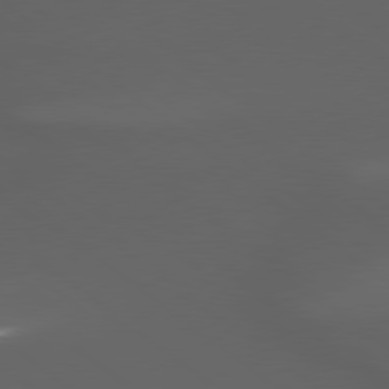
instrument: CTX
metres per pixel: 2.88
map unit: lApd
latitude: 79.2726
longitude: -165.9906
